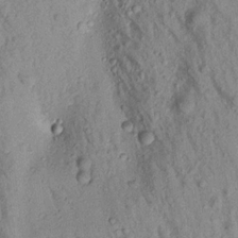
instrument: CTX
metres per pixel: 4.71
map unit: Aa
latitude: 18.0633
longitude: -146.6680
